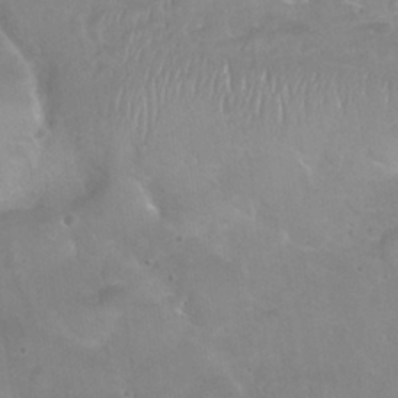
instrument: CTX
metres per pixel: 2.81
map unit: Nhu
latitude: 25.3292
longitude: -53.2348
